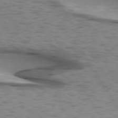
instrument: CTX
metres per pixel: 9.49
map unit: lApd
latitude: 74.4223
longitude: -50.9891
